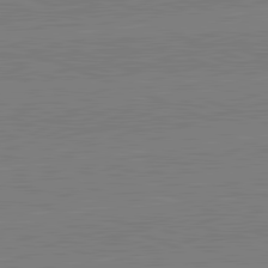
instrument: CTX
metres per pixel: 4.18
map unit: lApd
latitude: 82.2522
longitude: -157.0080
